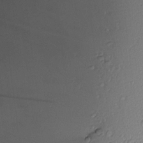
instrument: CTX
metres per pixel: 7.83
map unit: lAvf
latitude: 8.8191
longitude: 166.9920
